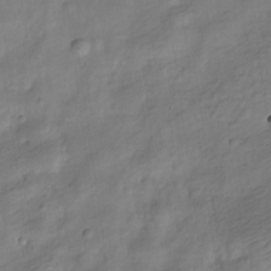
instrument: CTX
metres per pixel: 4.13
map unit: Nve
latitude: -25.0675
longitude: 106.3118
